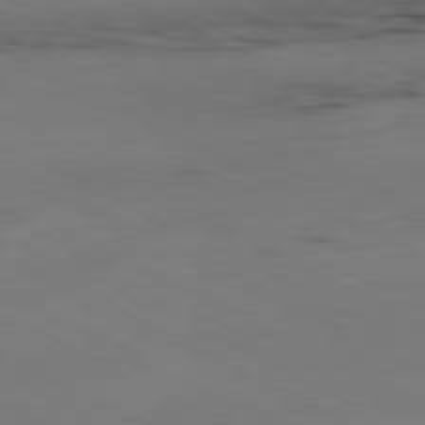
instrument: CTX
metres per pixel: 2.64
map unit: Ap
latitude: -80.9920
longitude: -95.1403
